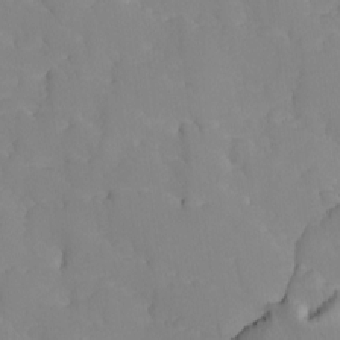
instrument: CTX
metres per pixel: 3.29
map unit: Ave
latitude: -9.2187
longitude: -116.7624
